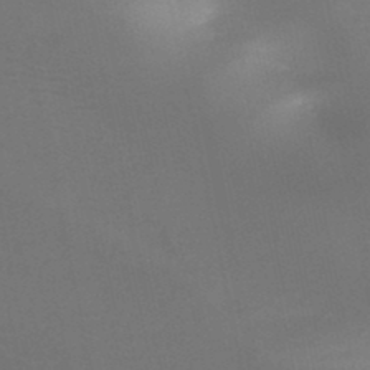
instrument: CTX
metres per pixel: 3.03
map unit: HNb
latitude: -46.9352
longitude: -44.6679
